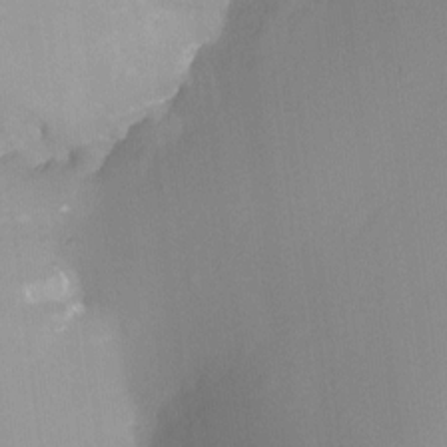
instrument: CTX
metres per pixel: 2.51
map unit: Ht
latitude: -9.3887
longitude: -23.8961
